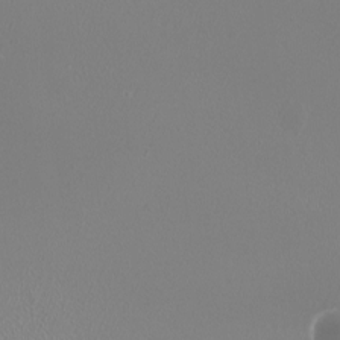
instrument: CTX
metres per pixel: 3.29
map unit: HNhu
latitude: -0.7841
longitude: 0.2362
